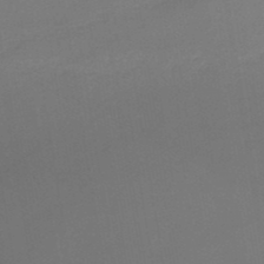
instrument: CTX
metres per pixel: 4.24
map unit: lHb
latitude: -48.6141
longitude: 67.7289
